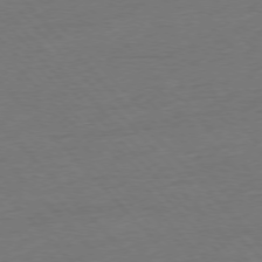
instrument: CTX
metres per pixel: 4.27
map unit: Ap
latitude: -76.7652
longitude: -93.1025
